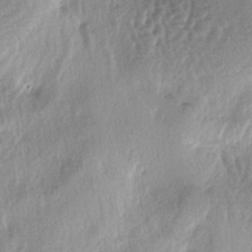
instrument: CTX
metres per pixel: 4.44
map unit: lAa
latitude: -4.6896
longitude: -125.5371
